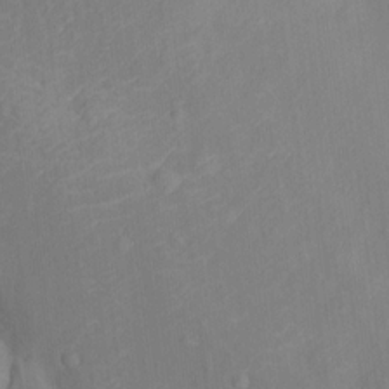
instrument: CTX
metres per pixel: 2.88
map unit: Ht
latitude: 13.7828
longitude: -41.5938
